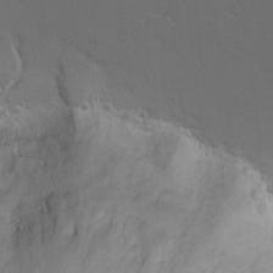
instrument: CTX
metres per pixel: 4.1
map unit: Nhu
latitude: -2.9163
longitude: -73.3860
